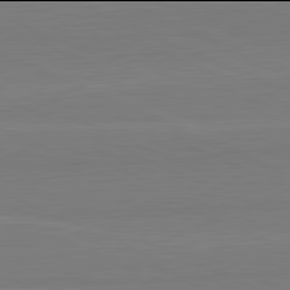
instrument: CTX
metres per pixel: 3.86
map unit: lApd
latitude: 81.9906
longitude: 167.0108
